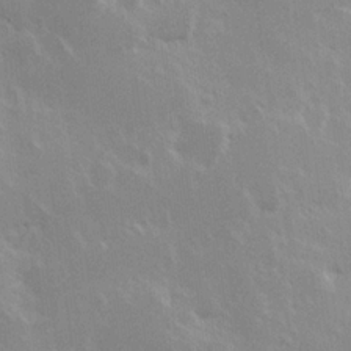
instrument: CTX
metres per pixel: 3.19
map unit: Hve
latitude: 23.9906
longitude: 145.7856
